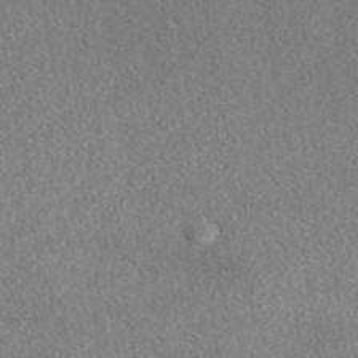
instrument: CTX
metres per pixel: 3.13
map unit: eAb
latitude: 41.0836
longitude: 108.6707
